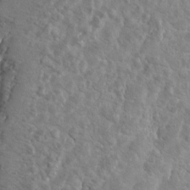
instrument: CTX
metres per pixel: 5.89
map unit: Ht
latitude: 9.3482
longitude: -31.5560
